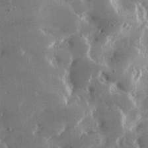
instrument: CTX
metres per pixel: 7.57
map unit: lHvf
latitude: 31.5183
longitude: -92.6490
